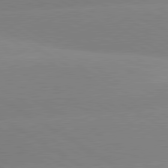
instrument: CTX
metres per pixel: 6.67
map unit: lApd
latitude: 80.3089
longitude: -152.3467
